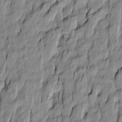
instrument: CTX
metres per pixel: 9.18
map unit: Htu
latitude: -9.9178
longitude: 176.5385
